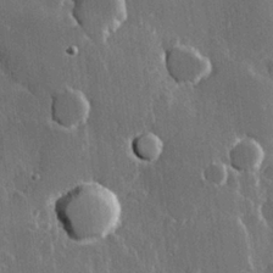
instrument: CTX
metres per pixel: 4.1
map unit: Hve
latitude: 22.7813
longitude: 147.7099
